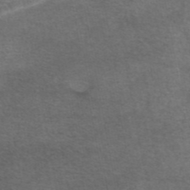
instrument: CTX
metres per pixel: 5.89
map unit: eAb
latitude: 44.1578
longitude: 104.8597
